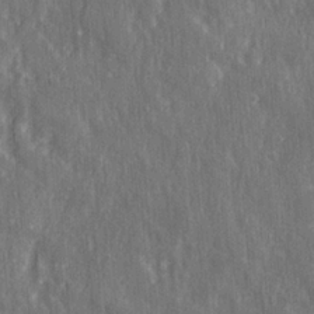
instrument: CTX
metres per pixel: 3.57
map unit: Ave
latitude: 22.6490
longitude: -133.8961
